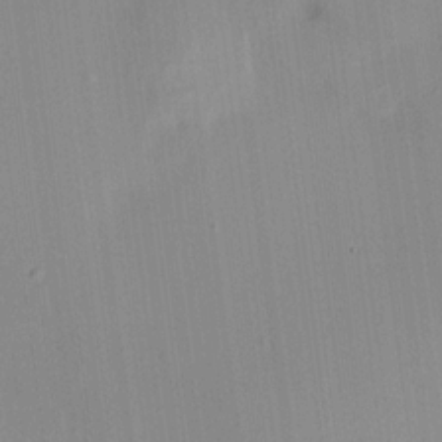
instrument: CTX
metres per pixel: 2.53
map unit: HNhu
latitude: 14.0822
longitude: 12.4440
